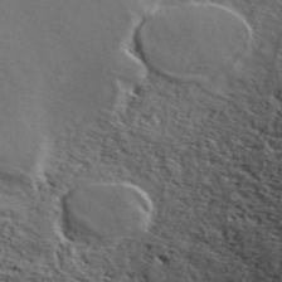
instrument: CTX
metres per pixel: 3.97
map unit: ANa
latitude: 44.9702
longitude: 44.6707
